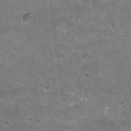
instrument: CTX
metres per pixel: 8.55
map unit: Hto
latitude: 21.8584
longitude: -42.9892
